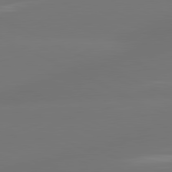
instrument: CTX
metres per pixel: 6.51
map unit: lApd
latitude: 81.4237
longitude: -164.4790
